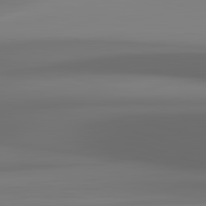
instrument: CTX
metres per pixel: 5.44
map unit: lApd
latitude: 83.1214
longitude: -133.6883
